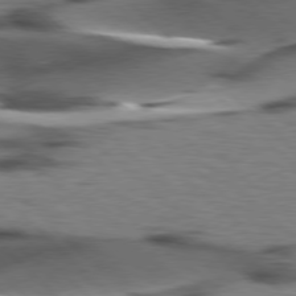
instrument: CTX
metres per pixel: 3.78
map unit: lApd
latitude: 77.4237
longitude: -48.9325
